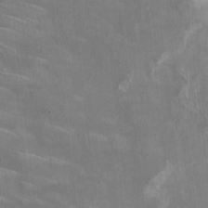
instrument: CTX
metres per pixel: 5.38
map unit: HNhu
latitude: -0.1039
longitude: -3.6316
